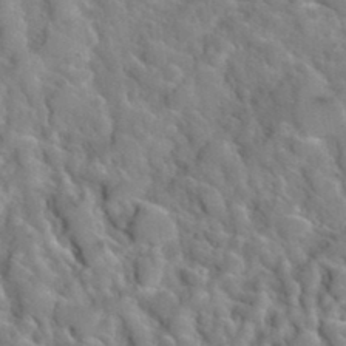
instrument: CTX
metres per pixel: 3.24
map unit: Hto
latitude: 35.6505
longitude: -49.6127
